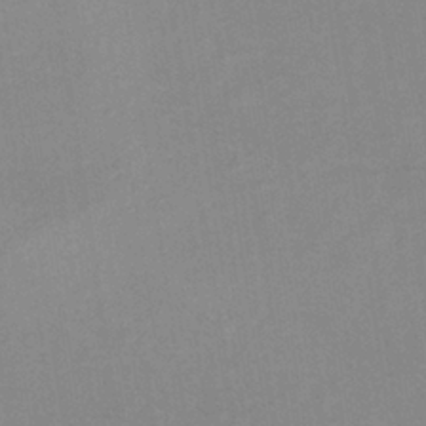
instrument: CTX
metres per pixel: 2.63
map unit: lHb
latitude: -36.5007
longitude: 72.3306
